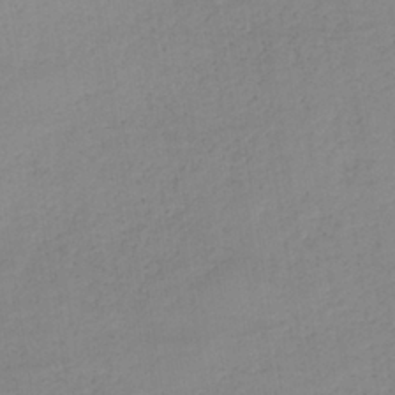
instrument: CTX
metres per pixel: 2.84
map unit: lHb
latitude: -35.7855
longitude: 73.0486
